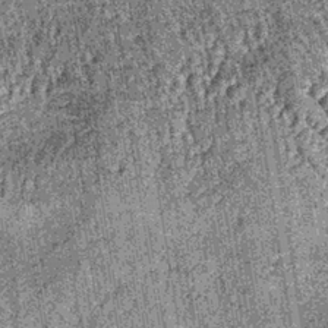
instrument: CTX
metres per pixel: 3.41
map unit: lHb
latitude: -37.7099
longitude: 67.6344
